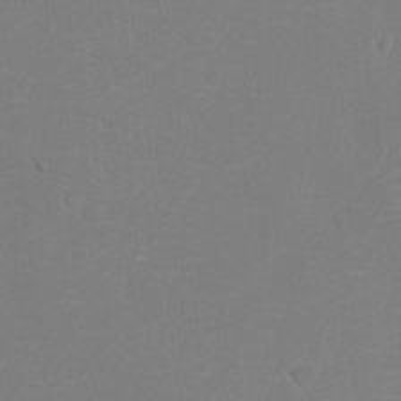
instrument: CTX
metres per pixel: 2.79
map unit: Nhu
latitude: -15.1809
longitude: -25.4237
